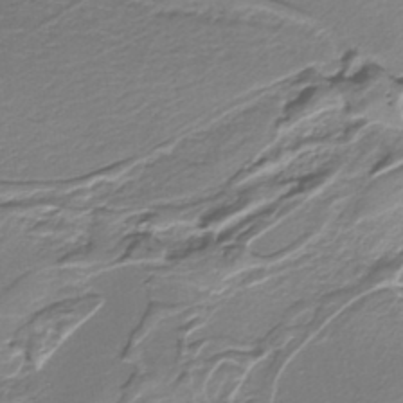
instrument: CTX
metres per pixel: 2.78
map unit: lHb
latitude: -39.5210
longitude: 53.2187
